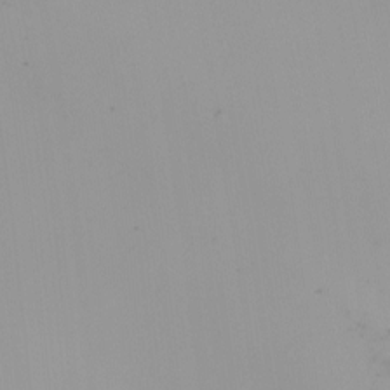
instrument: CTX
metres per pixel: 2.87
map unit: Nhu
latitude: -5.5021
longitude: -93.4615
